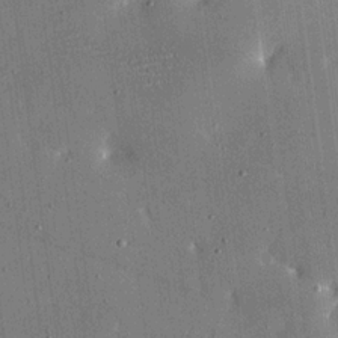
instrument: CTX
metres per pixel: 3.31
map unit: eHh
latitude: 18.6679
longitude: -69.9339
